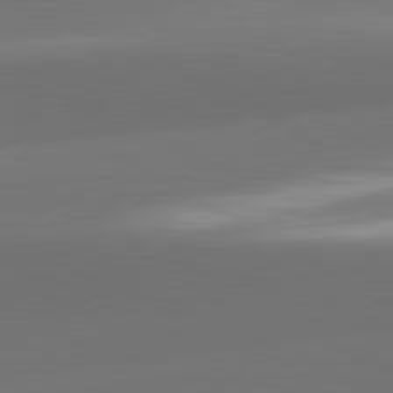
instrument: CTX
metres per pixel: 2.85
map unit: lApd
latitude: 81.9150
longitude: -160.6679
